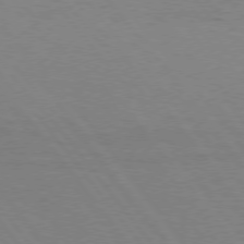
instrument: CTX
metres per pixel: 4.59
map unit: Hpe
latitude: 75.2726
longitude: -145.2159
